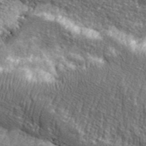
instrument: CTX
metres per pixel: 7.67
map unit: eHh
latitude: 43.4427
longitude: -90.5357
